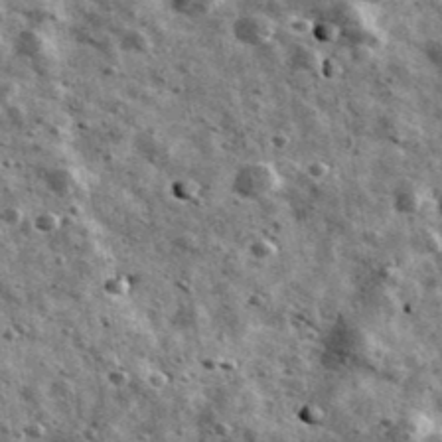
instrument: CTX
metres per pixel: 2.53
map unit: Ave
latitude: 41.6883
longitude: -107.8961
